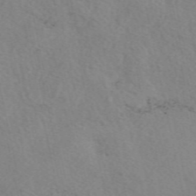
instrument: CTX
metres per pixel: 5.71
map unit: eAb
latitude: 49.9150
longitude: 109.2754
